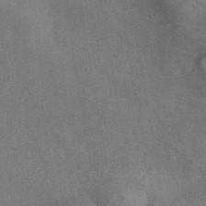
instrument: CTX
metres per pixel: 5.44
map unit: ANa
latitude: 41.8016
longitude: 17.0865
